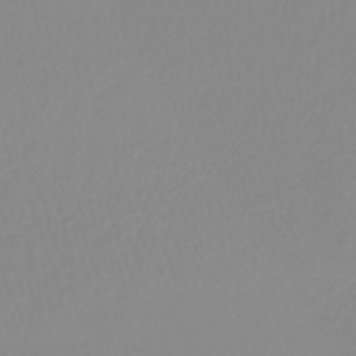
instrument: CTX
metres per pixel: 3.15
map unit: lHb
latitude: -40.7463
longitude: 60.1984
